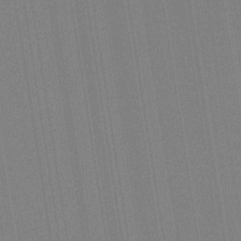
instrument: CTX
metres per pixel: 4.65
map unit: HNb
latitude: -35.1053
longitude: 54.8597
